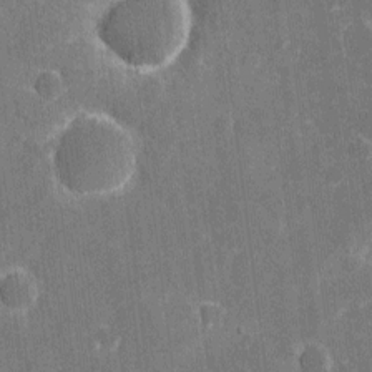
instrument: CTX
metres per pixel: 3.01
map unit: eHh
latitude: 5.7072
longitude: -67.9150
